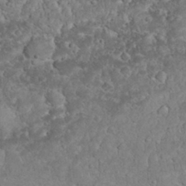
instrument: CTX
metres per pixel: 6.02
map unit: eHh
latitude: 32.6868
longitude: -64.5546
